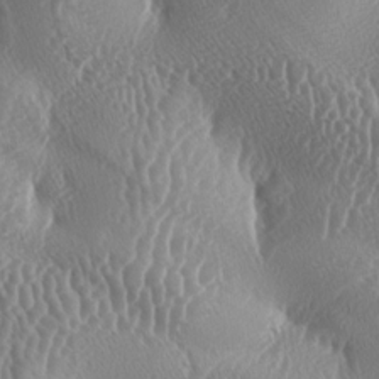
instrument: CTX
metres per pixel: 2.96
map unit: lAa
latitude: -5.8233
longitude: -128.8758
